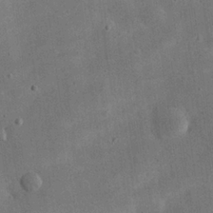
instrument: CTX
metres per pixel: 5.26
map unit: eHh
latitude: 24.8946
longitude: -68.4979
